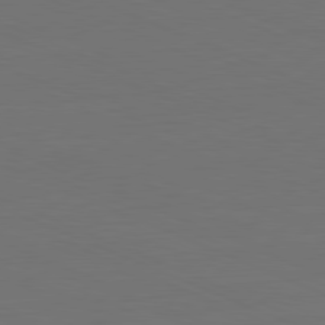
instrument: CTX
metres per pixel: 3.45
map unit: Hpe
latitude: -81.7478
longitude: 20.7841
